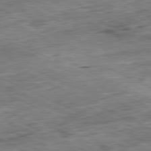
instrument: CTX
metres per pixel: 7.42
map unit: Ap
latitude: -80.8219
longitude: -90.8569
